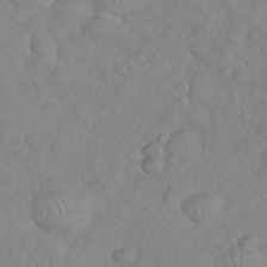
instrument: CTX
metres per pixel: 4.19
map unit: eHh
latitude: 35.5938
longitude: -63.1970
